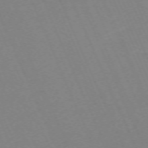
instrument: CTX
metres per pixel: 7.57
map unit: Hpe
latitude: -71.0298
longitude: 12.1984
